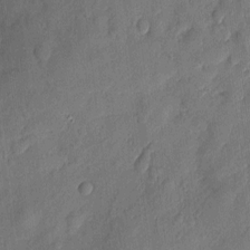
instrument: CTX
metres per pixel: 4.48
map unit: eHh
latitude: 5.4237
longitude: -73.1593
